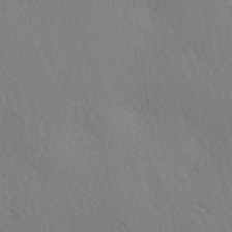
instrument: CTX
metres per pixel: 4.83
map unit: Hve
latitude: 2.8947
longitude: -124.3467
